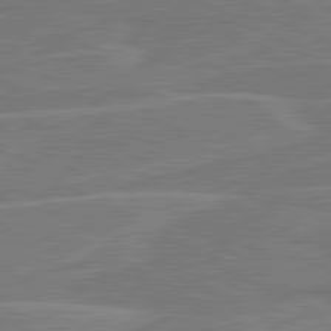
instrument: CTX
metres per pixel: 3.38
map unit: lApd
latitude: 81.0080
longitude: 122.3118
